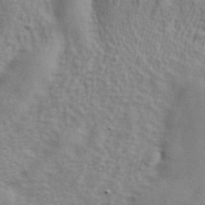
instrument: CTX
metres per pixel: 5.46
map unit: ANa
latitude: 43.0647
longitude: 54.4818
